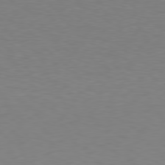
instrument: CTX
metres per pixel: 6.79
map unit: Hpe
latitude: 78.5168
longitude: -137.3860
